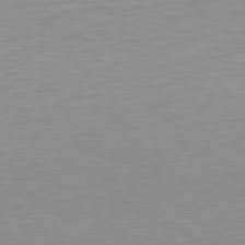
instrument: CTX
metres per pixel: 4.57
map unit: Hpe
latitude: 78.6491
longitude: -172.2144
